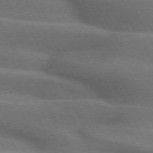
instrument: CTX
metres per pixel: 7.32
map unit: lApd
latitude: 72.2712
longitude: -51.1214
